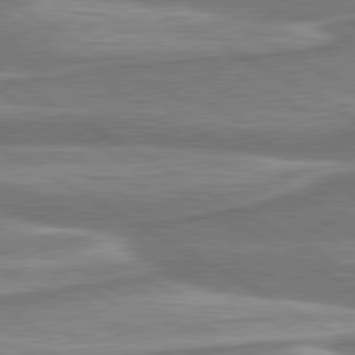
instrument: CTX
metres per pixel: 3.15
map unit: lApd
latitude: 80.4034
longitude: -177.8961
